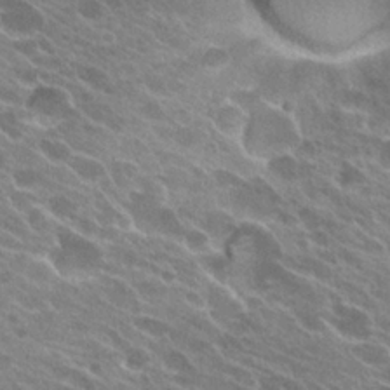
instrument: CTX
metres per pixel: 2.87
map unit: Hto
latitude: 23.5749
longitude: -38.5168
